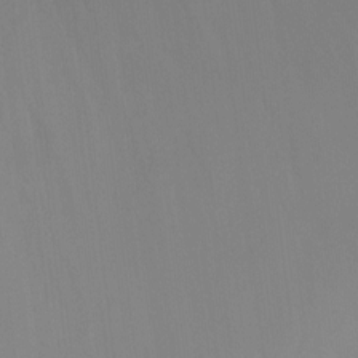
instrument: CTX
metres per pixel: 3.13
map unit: Nhu
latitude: -13.7667
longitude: -57.2914
